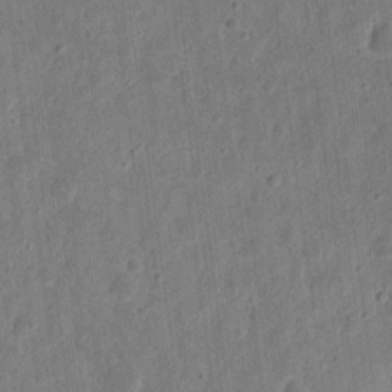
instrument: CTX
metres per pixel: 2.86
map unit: eHh
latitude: 10.8002
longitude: -73.4427
